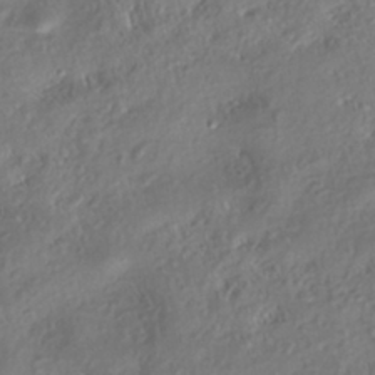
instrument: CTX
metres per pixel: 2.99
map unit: eHh
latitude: -42.5006
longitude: 121.1431
